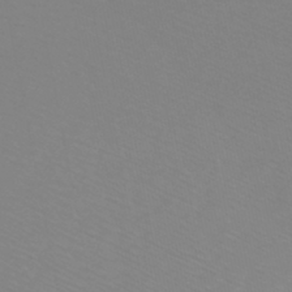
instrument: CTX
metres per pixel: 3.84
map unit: lHb
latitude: -44.2362
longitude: 53.5777
